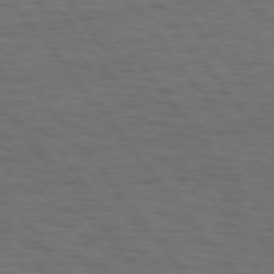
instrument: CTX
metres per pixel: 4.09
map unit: Hpe
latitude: 75.4615
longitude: -136.8002
